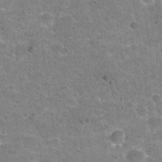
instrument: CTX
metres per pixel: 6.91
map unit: Hto
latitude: 22.3845
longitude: -49.2159
